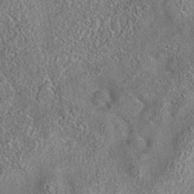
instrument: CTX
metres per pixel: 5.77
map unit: eAb
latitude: 35.7449
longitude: 112.4251
